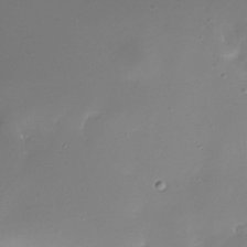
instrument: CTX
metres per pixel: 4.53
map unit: Nhe
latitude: -31.8800
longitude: -117.2348
